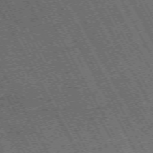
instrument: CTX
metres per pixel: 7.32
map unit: Hpe
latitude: -71.6533
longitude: 11.0864
